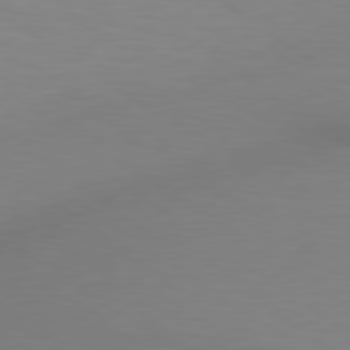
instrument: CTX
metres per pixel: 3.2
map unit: lApd
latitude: 80.0822
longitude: 121.4454
